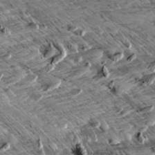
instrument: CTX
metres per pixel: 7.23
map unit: Aa
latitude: 9.6505
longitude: -141.4615
